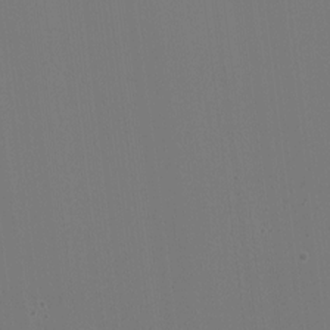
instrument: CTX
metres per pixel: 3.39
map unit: HNhu
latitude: -1.9367
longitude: -6.1011
